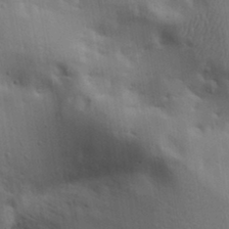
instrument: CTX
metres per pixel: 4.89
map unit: lAa
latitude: 18.8002
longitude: -138.5924
